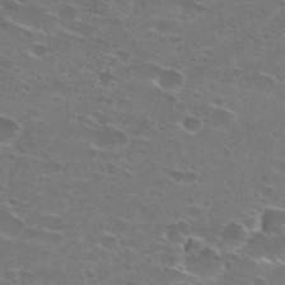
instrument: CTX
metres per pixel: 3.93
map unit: Hto
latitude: 28.0633
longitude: -47.4238
